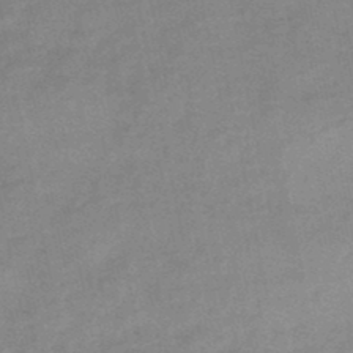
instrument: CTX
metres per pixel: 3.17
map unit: HNb
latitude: -45.9367
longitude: -36.0633
